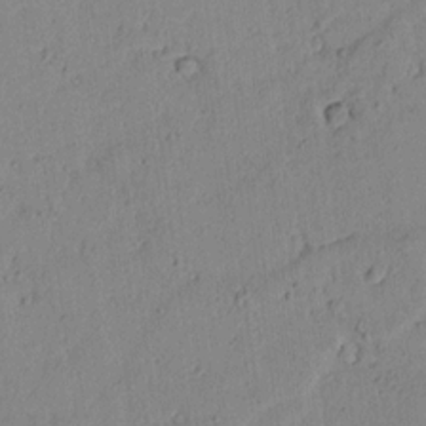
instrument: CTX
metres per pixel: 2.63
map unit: lAvf
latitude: 7.0269
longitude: 169.2942
